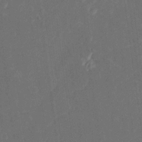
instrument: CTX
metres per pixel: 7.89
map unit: Htu
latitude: 1.1592
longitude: 147.2943
